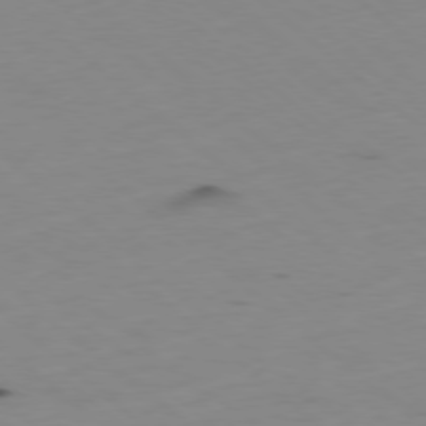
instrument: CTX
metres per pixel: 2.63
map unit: Ap
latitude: -78.7463
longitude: -74.6491
